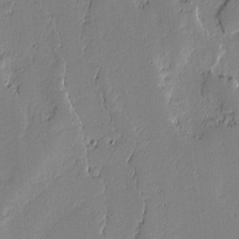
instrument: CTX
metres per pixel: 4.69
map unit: lAvf
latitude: -0.5007
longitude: -108.4790
